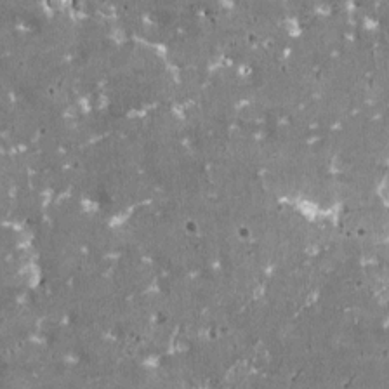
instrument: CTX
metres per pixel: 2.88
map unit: HNhu
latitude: 1.1781
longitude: 6.5385
